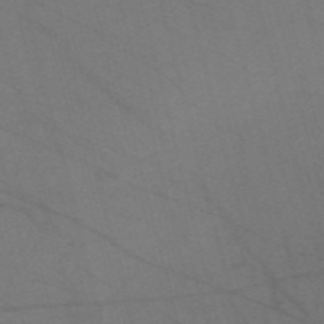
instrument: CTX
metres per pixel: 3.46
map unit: Nve
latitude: -57.5966
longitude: 51.0864
